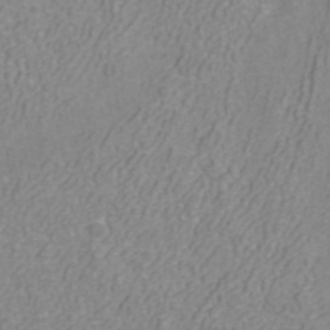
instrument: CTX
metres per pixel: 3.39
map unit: ANa
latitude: 40.2522
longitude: 21.8611
